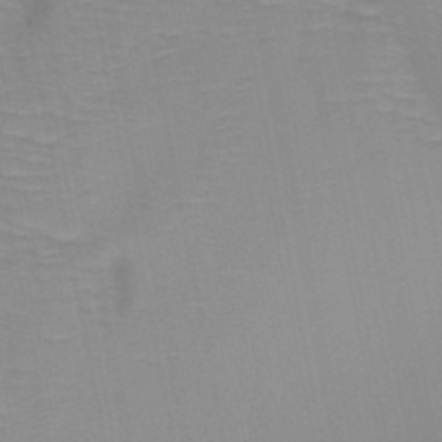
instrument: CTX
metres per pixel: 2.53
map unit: HNb
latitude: -49.1431
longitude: -50.1011
